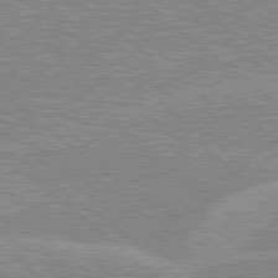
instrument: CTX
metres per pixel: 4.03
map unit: Hpe
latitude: 78.5168
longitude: -156.4601
